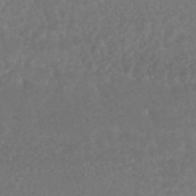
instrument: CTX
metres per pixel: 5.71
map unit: HNhu
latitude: -45.4643
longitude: 97.7478
